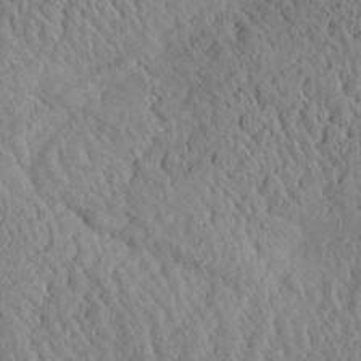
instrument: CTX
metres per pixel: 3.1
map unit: Aa
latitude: 24.7435
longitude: -133.7261
